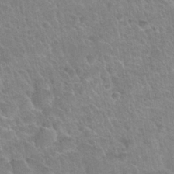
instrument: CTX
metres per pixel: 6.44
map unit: Nhu
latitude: 30.4034
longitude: -51.4426
